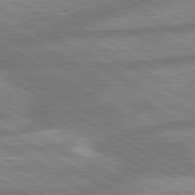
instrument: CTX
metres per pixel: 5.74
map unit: lApd
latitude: 80.2900
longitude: -166.1200
